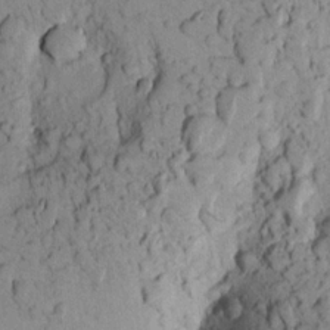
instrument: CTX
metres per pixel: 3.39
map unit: Aa
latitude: 19.2348
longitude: -148.9703
